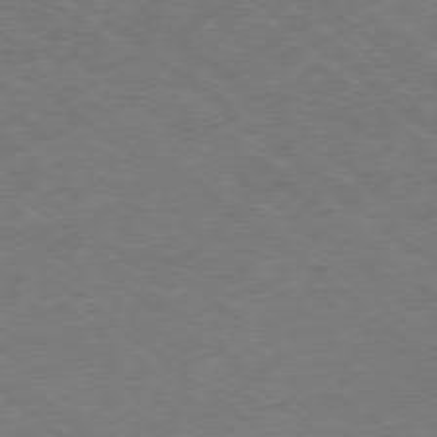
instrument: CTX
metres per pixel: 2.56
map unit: Hpe
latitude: -78.7463
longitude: 18.1417
